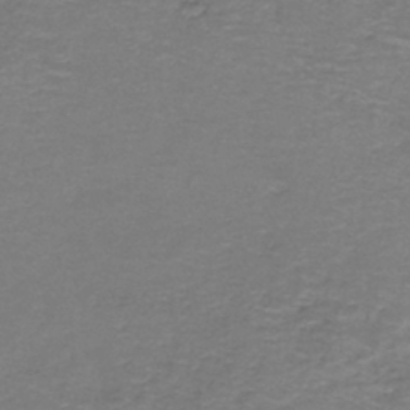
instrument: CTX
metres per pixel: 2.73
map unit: HNb
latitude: -37.2565
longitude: 51.0108
